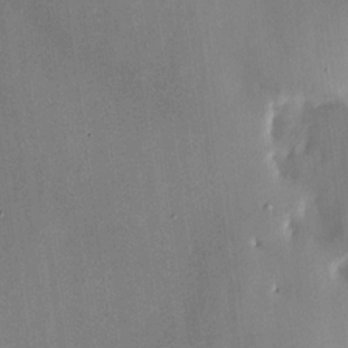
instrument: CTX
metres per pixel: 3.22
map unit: HNhu
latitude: 14.3657
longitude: 11.2187
